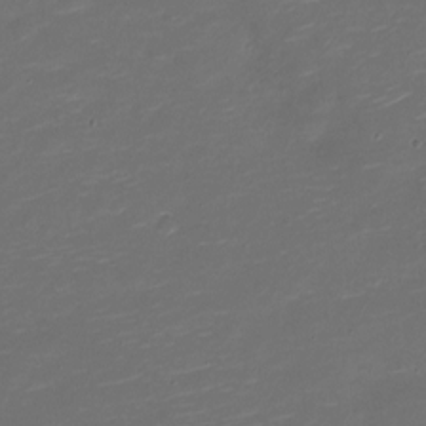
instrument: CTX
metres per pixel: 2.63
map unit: Nve
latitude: -20.9541
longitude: 104.1417
